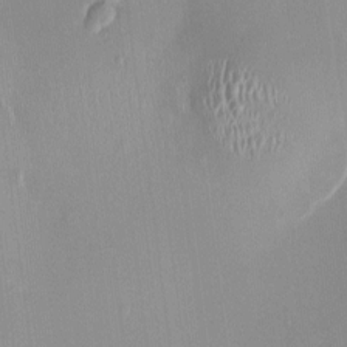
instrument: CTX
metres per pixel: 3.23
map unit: HNhu
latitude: 0.8758
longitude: -5.1592
